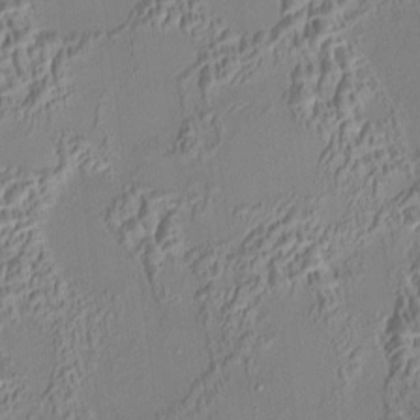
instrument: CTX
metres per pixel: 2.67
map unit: HNhu
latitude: 6.0633
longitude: 9.4643
